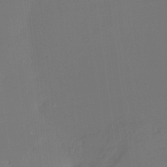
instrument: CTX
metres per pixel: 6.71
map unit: Htu
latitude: -13.1053
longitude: -47.3671
